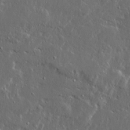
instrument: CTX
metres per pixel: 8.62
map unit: Ave
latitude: 15.1593
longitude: -138.3467
